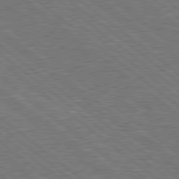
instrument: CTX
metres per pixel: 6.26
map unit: Hpe
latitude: 78.7435
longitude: -170.5924
